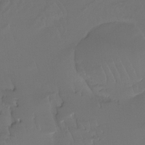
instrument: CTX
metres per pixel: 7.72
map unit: Ht
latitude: -15.7856
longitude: -44.5734
